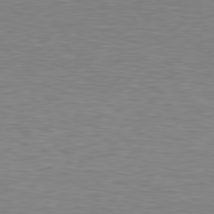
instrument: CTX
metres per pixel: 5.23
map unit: Hpe
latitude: 78.6869
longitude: -166.8569
